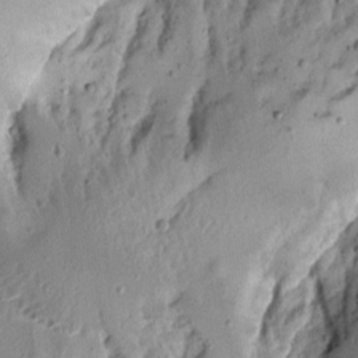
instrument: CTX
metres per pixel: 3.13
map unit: Aa
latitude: 13.9150
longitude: -140.1955
